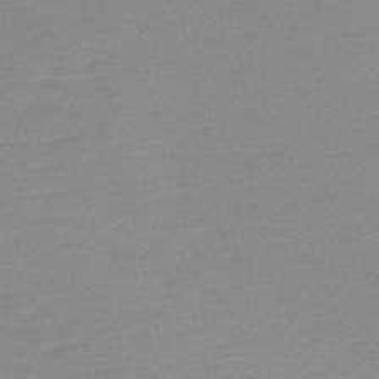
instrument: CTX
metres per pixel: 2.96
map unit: lHb
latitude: -46.2928
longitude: 64.7652
